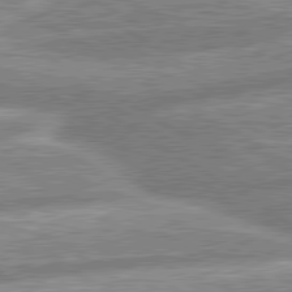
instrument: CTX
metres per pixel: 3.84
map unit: lApd
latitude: 80.4790
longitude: -164.8758
